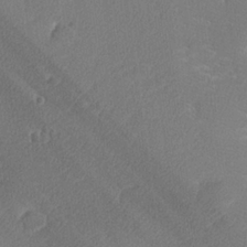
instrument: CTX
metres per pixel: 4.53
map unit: lHvf
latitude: 25.1025
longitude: 141.1431
